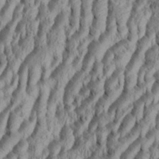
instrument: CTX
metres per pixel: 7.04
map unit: Aa
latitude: 34.0822
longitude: -136.8947
